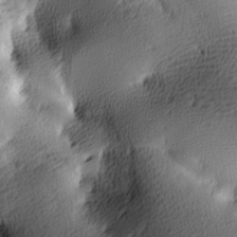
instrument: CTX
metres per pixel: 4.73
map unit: lAa
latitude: -9.3132
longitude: -125.4048
